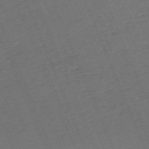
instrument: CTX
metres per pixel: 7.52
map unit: Nhu
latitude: -68.0850
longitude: 38.1795
